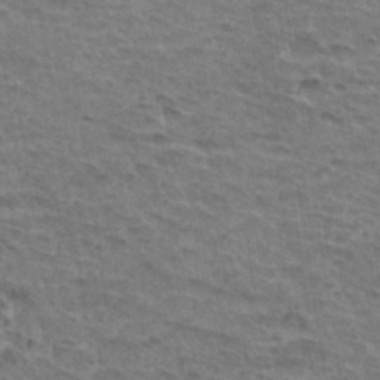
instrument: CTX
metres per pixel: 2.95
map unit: Hto
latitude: 32.9892
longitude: -47.1215
